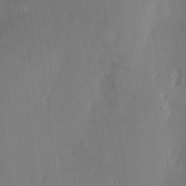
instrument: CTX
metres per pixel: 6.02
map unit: HNhu
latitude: 4.6679
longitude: -5.2348
